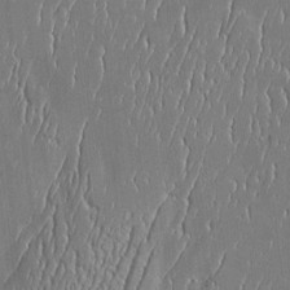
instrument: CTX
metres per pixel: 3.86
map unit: Htu
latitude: -6.3495
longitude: 175.5588
